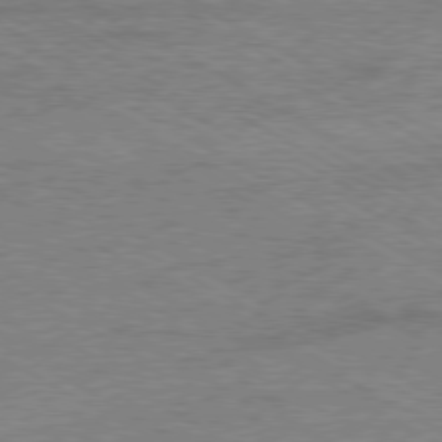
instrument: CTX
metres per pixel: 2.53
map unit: Ap
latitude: -80.1039
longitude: -86.3467
